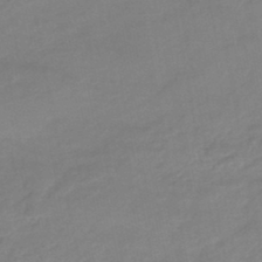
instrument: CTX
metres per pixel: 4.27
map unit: HNhu
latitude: -45.8800
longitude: 94.1794
